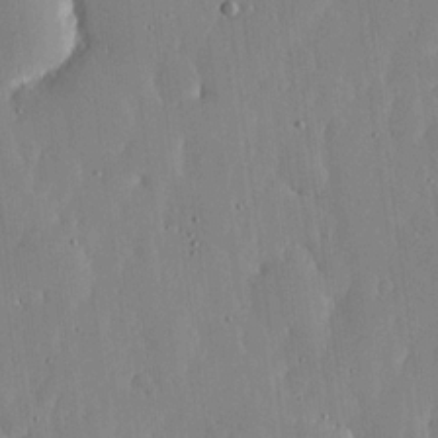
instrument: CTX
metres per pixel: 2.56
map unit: lHvf
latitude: 17.3482
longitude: -114.9135
